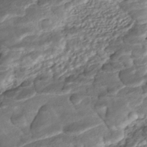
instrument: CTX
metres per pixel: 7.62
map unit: ANa
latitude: -42.1227
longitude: 109.3132
